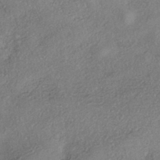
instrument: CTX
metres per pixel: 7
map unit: eHh
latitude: -41.7289
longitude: 120.0472
